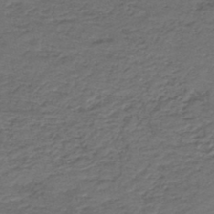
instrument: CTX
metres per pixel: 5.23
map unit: HNb
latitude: -43.9367
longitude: 50.7841
